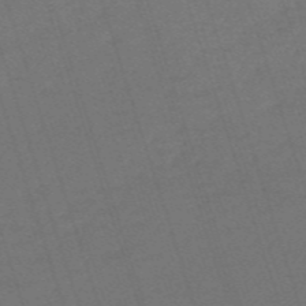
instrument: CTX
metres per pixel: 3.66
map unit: HNb
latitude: -55.7100
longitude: -44.9325
